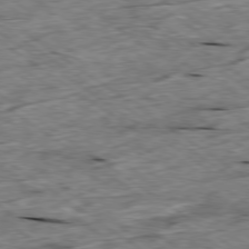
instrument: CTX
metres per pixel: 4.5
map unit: Ap
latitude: -79.4832
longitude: -87.5560
